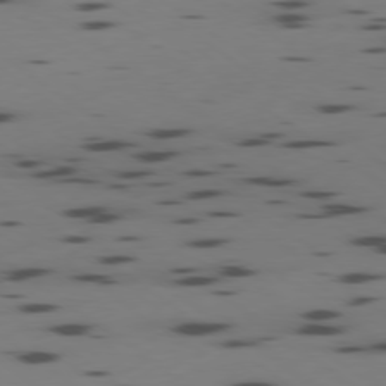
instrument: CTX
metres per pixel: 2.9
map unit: Ap
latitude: -79.0864
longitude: -62.6302
